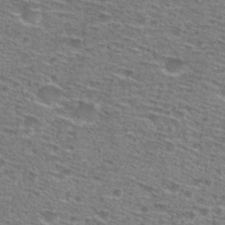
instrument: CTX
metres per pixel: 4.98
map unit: Hto
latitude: 28.5357
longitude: -47.1404
